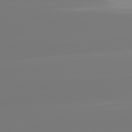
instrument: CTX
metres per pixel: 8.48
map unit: lApd
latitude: 81.6505
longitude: -149.9528
